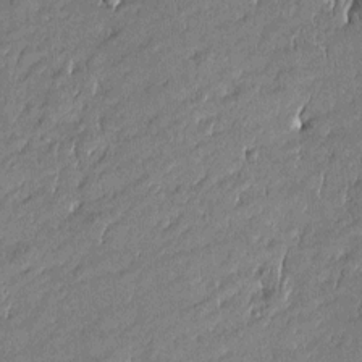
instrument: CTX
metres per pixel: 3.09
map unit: Htu
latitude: -5.2187
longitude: 176.5952
